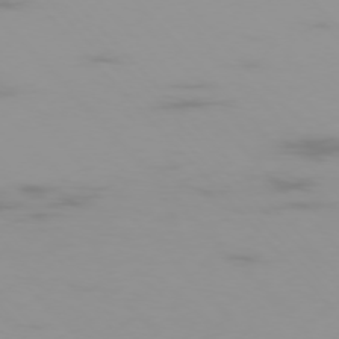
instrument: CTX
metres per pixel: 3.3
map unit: Ap
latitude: -76.1039
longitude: -76.1766
